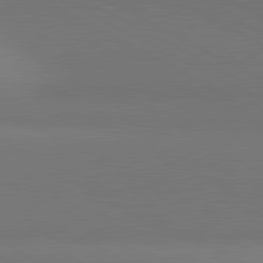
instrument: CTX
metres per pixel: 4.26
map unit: lApd
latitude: 81.2537
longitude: 146.5762
